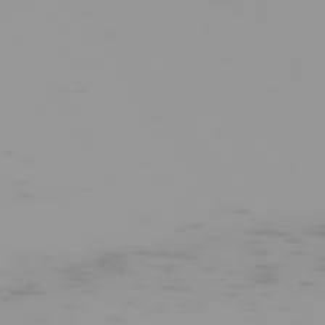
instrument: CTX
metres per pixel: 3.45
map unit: Hpe
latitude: -74.8219
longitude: 6.8597
